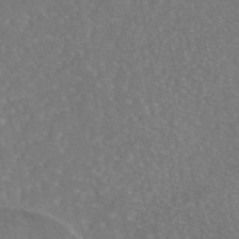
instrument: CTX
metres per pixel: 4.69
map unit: eAb
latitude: 45.4615
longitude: 108.5196
